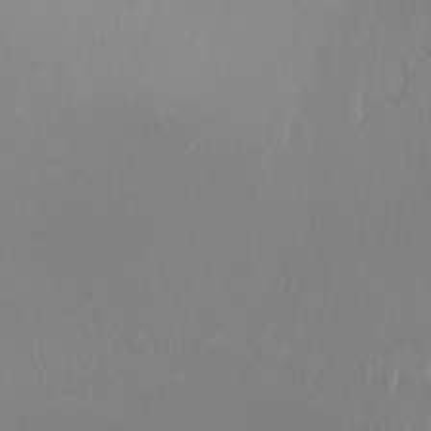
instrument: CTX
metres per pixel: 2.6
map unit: Ht
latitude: -15.0298
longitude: -41.2159
